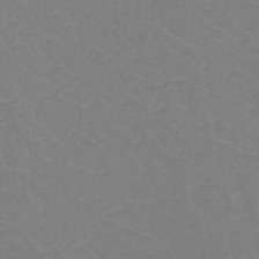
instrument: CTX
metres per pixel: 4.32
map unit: lHb
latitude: -31.0675
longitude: 64.9542
